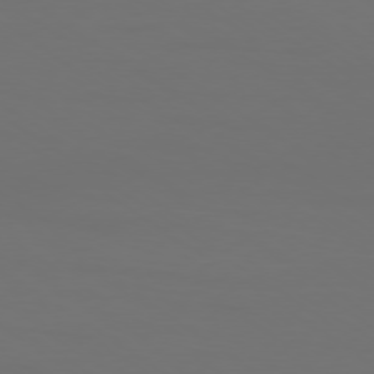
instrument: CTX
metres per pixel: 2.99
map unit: Ap
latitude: -79.4076
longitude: -92.7813
